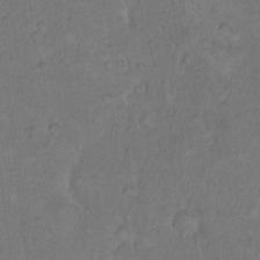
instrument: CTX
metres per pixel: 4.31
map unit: Hto
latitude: 10.1200
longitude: -60.1578
